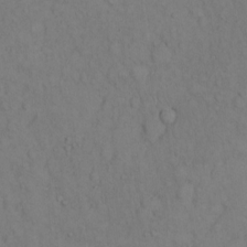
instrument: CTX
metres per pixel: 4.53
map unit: eHh
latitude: 13.1214
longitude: -61.6505
